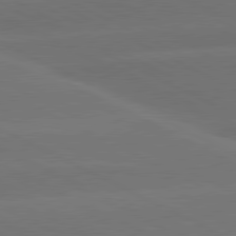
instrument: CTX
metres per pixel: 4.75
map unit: lApd
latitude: 81.1214
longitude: -147.8206
